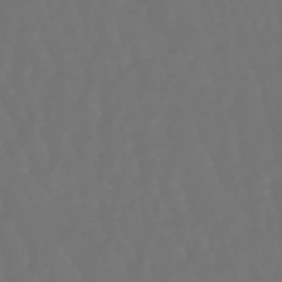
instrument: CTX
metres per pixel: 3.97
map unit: lHb
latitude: -47.4832
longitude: 79.7288
